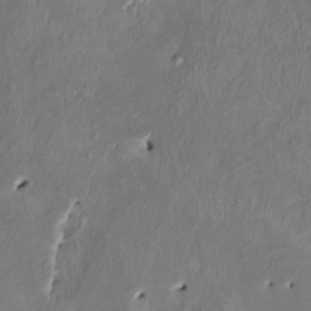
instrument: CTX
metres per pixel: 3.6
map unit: HNhu
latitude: 2.8191
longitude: -5.3293
